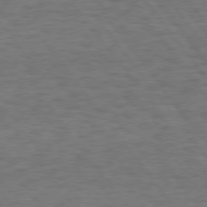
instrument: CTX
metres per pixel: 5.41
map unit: Hpe
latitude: 75.5182
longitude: -136.5546
